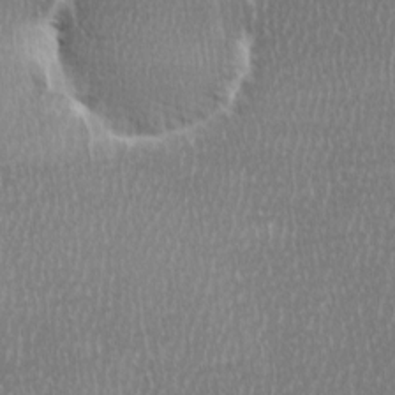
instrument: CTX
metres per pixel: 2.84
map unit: Ave
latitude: -0.2929
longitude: -114.7435
